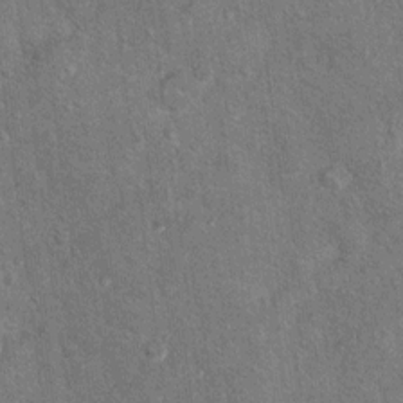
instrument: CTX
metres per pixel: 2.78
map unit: Hto
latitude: 11.1214
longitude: -37.3670
